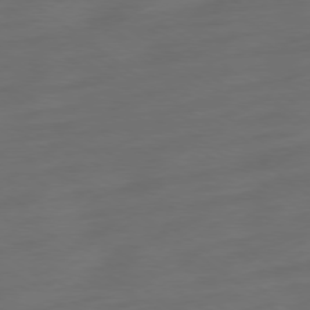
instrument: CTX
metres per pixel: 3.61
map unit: Ap
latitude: -78.8219
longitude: -67.7638
